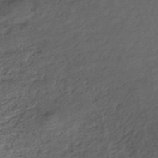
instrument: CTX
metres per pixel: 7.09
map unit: HNhu
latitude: -43.3131
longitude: 96.0094
